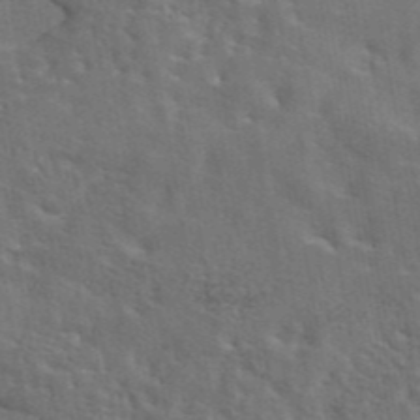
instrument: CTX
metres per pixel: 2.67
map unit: eAb
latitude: 43.9906
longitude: 113.1809
